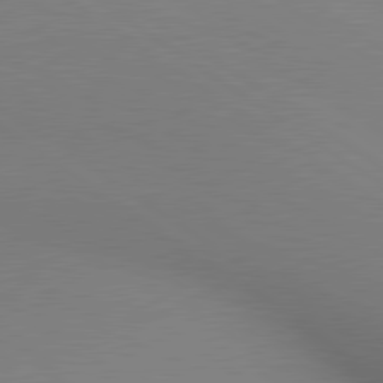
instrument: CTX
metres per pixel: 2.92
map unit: lApd
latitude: 80.2145
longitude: 134.8408
